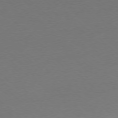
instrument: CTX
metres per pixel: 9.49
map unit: Ap
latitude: -77.9367
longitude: -69.7261
